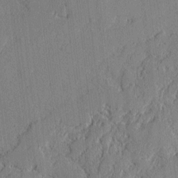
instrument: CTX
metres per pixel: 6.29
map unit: lAvf
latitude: -1.8234
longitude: -107.8583
